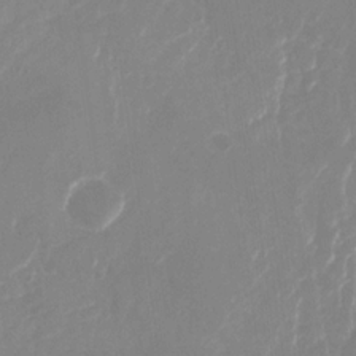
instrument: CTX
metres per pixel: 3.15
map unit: Nhu
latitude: -28.2740
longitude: -67.2348
